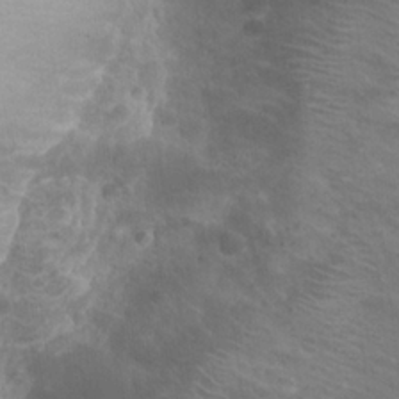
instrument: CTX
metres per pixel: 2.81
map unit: Hto
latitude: 20.2145
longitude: -32.6679
